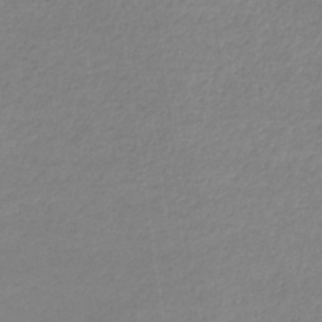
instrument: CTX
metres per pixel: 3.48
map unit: eHb
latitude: -33.0109
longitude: 70.6141
